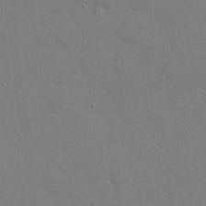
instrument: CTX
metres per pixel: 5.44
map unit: eHh
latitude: 5.3293
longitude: -67.3481
